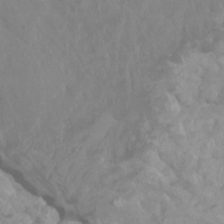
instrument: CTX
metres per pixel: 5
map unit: Htu
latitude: 1.9906
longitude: -20.9892
